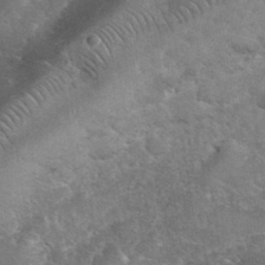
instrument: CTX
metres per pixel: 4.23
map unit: eHh
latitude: 36.2145
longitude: -65.1214
